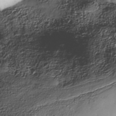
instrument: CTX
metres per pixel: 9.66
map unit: Nhe
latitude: -38.0472
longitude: -147.8395
